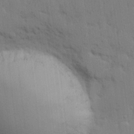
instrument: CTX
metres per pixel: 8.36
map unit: lHvf
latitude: 20.9892
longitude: 142.6329
